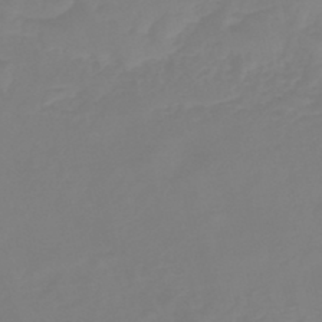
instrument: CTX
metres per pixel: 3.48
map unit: eHb
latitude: -45.3132
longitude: 81.2754
